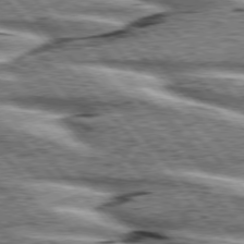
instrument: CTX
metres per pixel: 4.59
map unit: lApd
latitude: 76.2900
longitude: -82.4978
